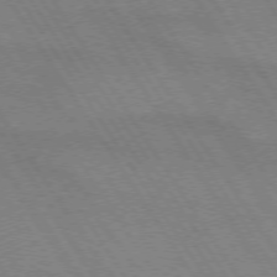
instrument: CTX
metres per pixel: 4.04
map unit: lApd
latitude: 72.7058
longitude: -58.1389
